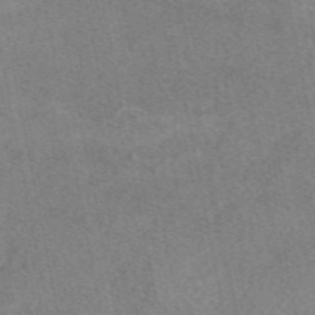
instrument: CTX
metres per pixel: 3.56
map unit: eAb
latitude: 48.8569
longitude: 121.1620
